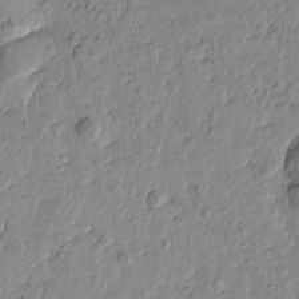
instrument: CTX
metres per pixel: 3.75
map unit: Htu
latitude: -1.5022
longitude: -176.0633
